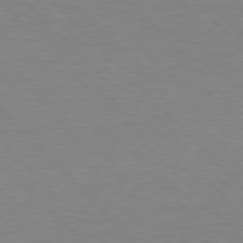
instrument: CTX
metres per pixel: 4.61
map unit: lApd
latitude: 77.2537
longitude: -59.4238
